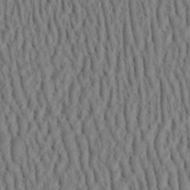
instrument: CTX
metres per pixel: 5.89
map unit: Aa
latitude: 31.2159
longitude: -142.4601
